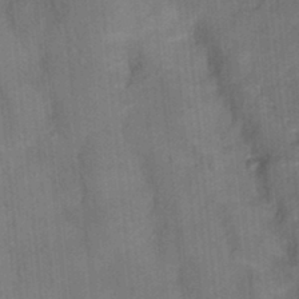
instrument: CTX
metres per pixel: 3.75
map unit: Hto
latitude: 12.5546
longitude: -36.3090
